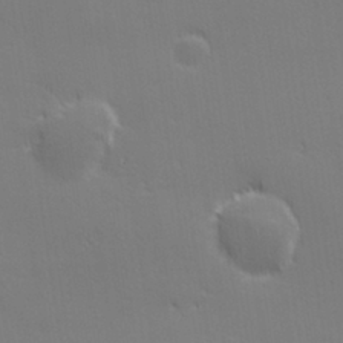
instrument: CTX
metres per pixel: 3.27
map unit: lHvf
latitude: 27.2726
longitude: 143.2942
